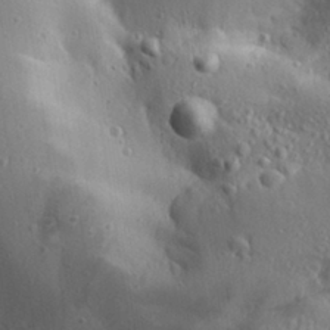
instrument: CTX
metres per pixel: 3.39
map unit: Aa
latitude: 28.8758
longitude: -131.7072
